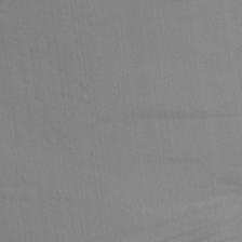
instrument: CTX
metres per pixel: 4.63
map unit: Aa
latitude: 30.0255
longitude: -135.3670
